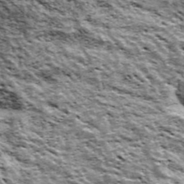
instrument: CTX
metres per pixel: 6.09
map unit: Ave
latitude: 42.7057
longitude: -111.8584
